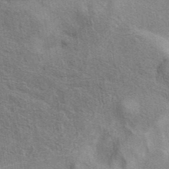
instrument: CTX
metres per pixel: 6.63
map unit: eAb
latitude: 40.8569
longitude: 104.0094
